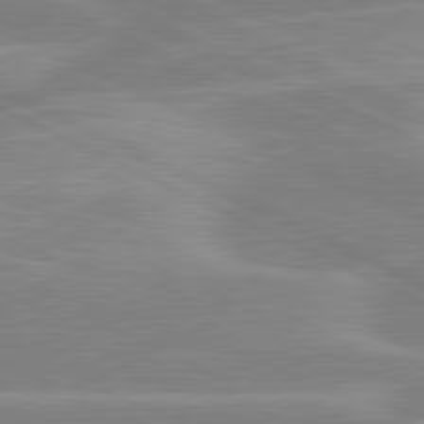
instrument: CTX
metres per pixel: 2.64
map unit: lApd
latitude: 80.8191
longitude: -125.8394
